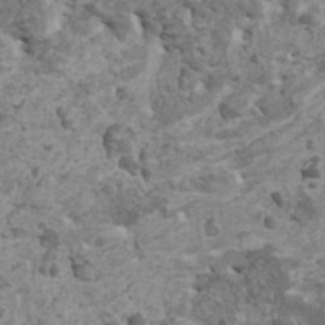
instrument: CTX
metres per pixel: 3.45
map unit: HNhu
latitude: -0.0472
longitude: 3.0864
